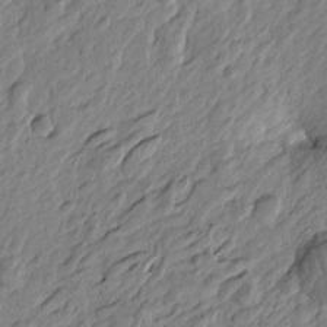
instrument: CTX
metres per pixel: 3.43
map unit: Htu
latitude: -3.4832
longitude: 179.7288
